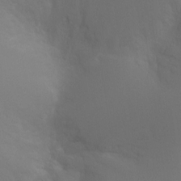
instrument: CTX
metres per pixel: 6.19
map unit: Ht
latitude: -5.1431
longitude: -26.0255
